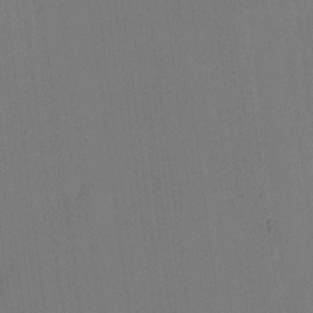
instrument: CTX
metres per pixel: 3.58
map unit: HNhu
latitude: 7.7827
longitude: 16.2173
